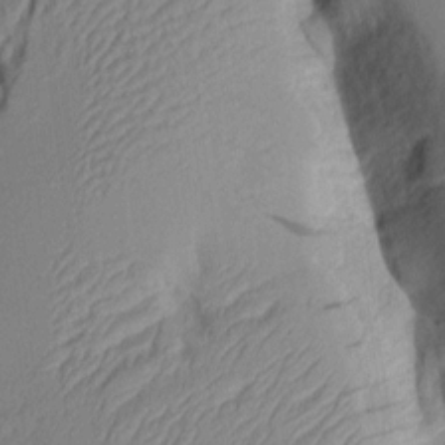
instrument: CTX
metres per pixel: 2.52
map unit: Aa
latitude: 7.9339
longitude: -128.1200
